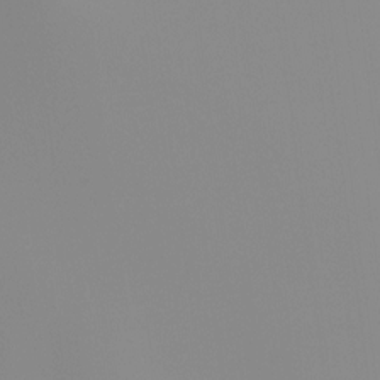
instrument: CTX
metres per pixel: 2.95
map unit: Ht
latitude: -13.3321
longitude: -49.9528
